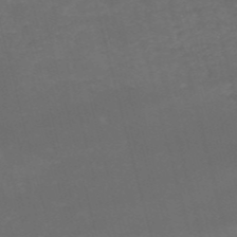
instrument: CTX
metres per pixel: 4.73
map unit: HNb
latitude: -52.7274
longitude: -37.7450
